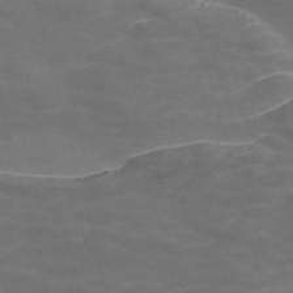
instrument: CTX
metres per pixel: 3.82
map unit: Nve
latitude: -57.9745
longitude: 65.5399
